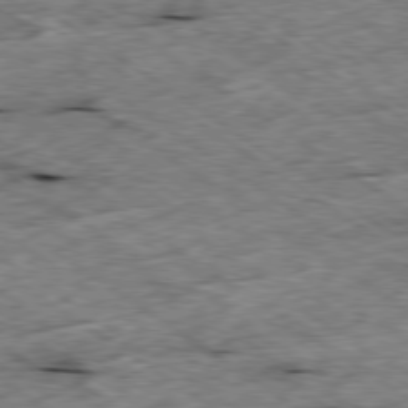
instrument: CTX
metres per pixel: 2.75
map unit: Ap
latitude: -79.6721
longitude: -87.5938
